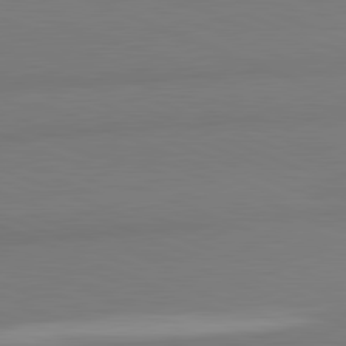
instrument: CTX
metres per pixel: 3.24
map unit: lApd
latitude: 81.9717
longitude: 176.9920
